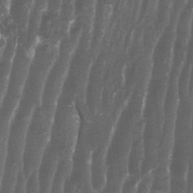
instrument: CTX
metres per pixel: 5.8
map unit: HNhu
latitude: -1.1620
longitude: 14.0283
